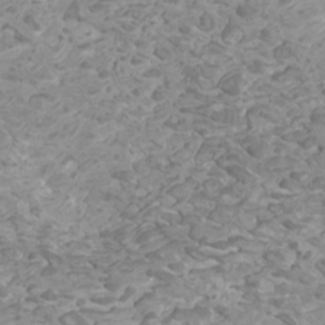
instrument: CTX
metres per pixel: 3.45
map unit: Htu
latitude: 1.7827
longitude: -20.1389
